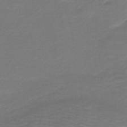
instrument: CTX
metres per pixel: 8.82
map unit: HNb
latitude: -43.2187
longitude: 52.1227
